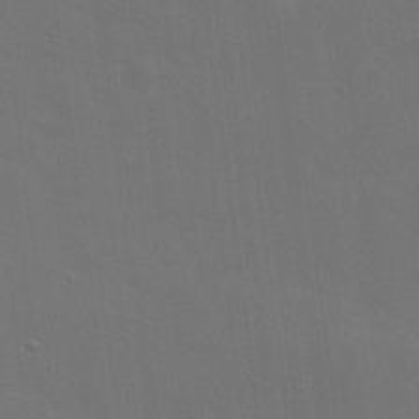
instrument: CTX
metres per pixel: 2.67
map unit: eHh
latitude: 19.9906
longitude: -66.8002
